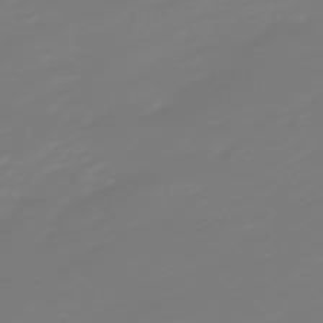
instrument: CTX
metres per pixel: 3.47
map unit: lHb
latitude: -49.6533
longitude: 82.4062
